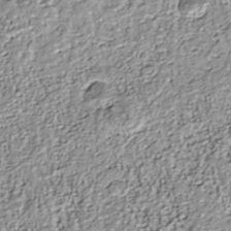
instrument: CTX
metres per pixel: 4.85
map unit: Nhu
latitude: -40.5007
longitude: -84.0255
